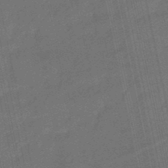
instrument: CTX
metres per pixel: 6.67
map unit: eHb
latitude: -47.6344
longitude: 87.7478
